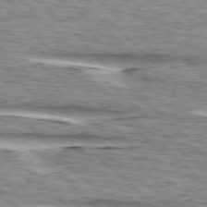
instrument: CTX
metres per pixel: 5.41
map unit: lApd
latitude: 76.4790
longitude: -79.3482
